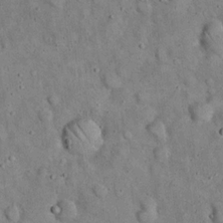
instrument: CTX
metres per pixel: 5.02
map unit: eHh
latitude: 19.8394
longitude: -61.0269
